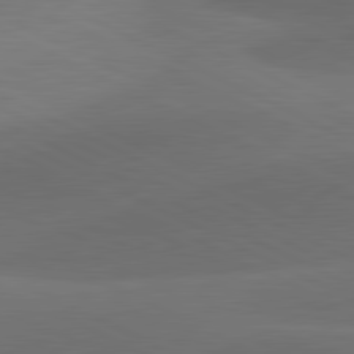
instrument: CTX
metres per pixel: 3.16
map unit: lApd
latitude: 81.2915
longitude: 126.8597
